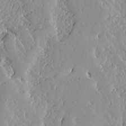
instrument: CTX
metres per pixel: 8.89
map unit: Ave
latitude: 13.0081
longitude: -135.0080
